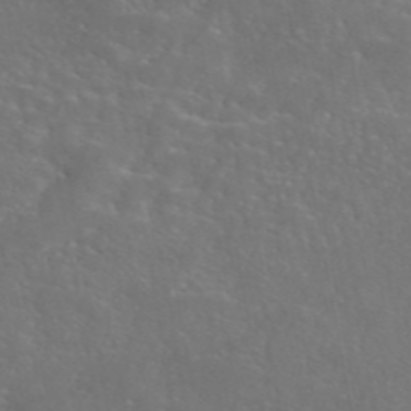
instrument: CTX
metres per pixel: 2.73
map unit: eAb
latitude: 45.6694
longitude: 125.5588
